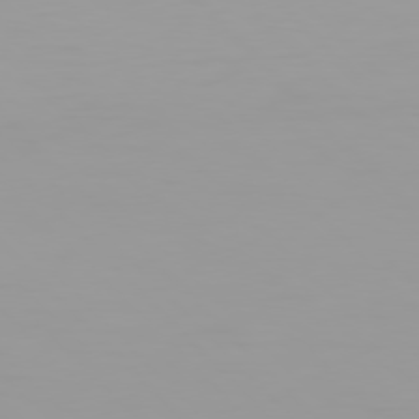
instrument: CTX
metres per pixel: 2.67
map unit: Hpe
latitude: 77.4615
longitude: -163.7639
